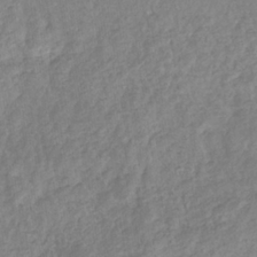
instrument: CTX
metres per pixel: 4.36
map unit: eHb
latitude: -35.0675
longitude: 77.0297
